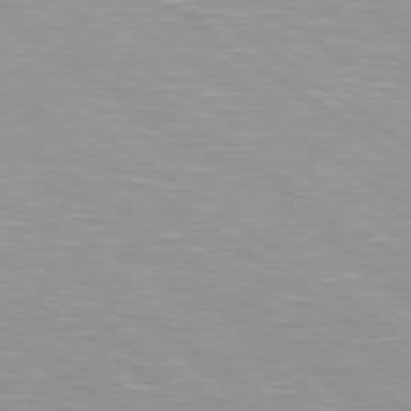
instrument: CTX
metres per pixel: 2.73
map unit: Hpe
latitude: 79.2159
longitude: -153.5560
